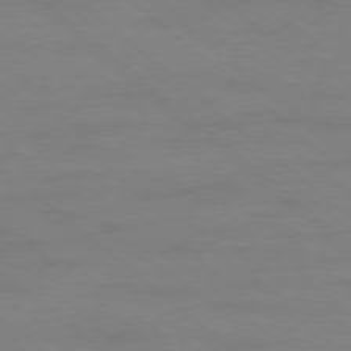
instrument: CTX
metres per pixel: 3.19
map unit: Ap
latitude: -78.4629
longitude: -55.4048
